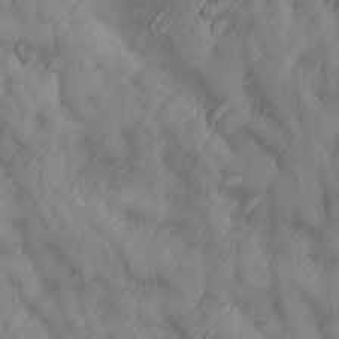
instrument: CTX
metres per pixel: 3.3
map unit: Ave
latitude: 13.3671
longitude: -105.1781
